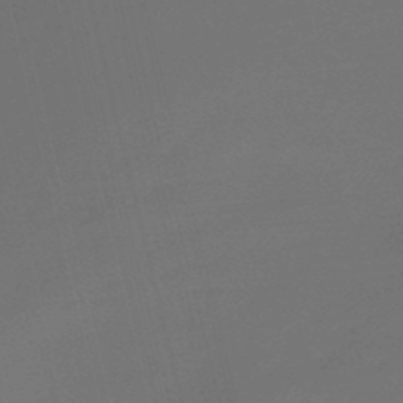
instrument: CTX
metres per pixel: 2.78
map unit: eHb
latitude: -47.4454
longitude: 87.0109
